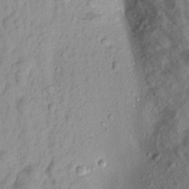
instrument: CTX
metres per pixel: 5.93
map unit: Aa
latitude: 18.0255
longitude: -146.7058
